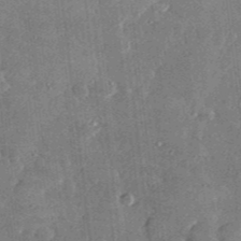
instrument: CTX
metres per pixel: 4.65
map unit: lHvf
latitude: 31.0648
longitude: -90.1389
